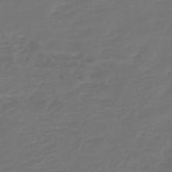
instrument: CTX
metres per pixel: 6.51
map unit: HNb
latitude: -47.3698
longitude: 54.9920
